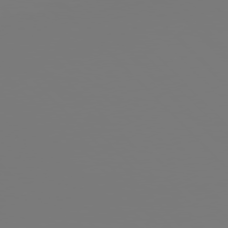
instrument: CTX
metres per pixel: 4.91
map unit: Hpe
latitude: 76.2333
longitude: -136.7624
